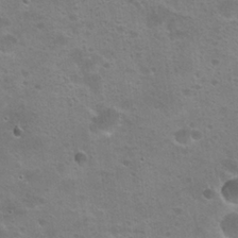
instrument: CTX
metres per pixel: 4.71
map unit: Hto
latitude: 24.5734
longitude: -50.7246
